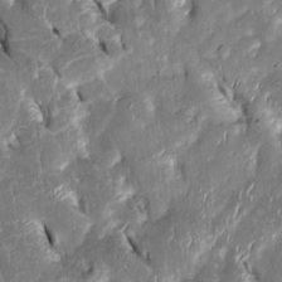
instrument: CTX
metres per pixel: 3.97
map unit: Htu
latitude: -0.2740
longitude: 148.9353
